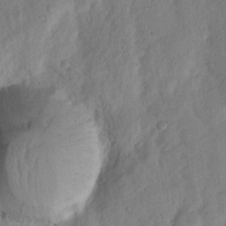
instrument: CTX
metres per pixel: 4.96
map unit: Nhu
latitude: 18.1011
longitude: -76.5168
